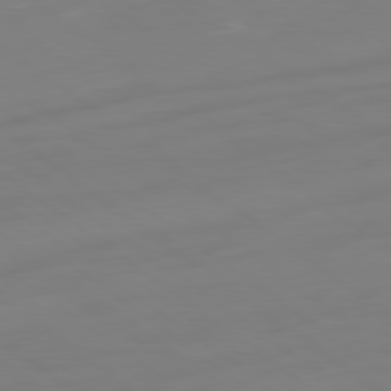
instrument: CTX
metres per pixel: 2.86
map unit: Ap
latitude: -79.8044
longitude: -60.6490
